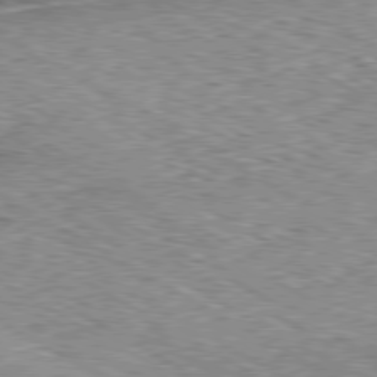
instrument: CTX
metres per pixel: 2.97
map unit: Ap
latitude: -80.4818
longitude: -50.5734
